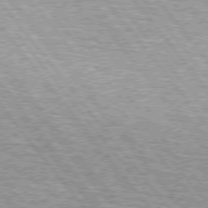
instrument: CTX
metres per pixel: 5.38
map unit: lApd
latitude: 75.0647
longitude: -76.4034
